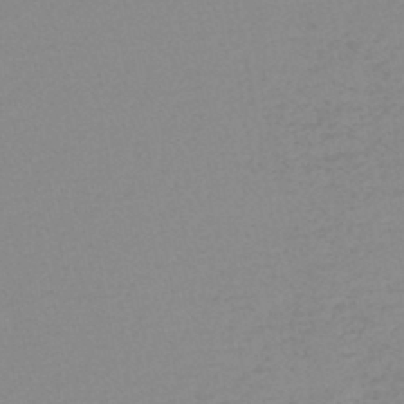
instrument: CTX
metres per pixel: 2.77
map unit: lHb
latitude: -44.0661
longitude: 73.6911
